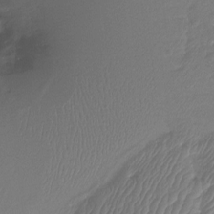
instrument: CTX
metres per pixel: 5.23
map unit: Ht
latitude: -12.6330
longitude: -49.3860
